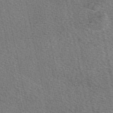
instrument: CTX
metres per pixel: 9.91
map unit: eAb
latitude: 50.5923
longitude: 107.7289
